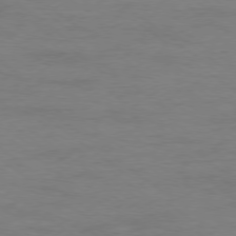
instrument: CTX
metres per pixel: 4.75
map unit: Ap
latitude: -78.8030
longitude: -88.9136
